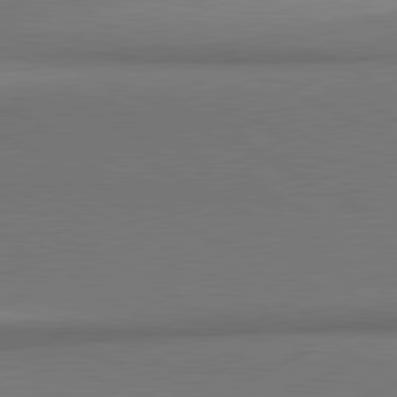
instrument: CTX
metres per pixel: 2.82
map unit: lApd
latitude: 81.1403
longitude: 154.6330
